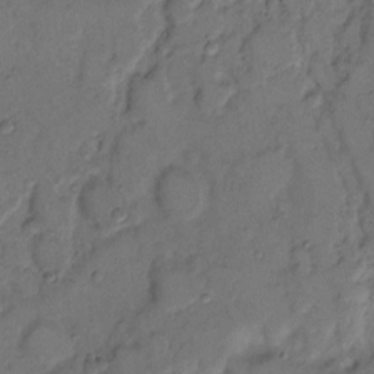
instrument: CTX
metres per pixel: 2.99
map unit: eHh
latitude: 8.8758
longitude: -62.3656
